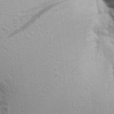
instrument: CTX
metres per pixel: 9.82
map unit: Aa
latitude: 16.3089
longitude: -147.3482
